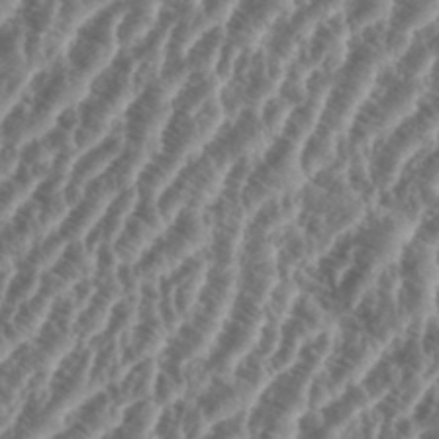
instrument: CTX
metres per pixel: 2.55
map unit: eHh
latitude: 36.9325
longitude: -135.7071
